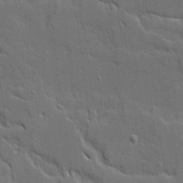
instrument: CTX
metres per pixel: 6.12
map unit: Ave
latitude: 19.5749
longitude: -128.5546
